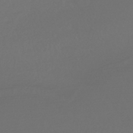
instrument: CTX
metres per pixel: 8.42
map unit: HNhu
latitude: -43.9745
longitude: 93.9178
